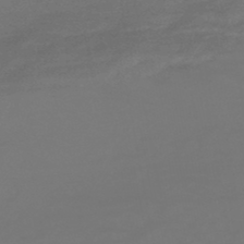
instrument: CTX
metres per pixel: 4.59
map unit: HNhu
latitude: -47.0108
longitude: 90.5574
